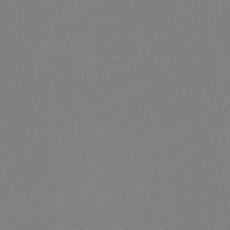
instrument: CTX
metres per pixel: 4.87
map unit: eHb
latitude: -31.1998
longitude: 66.7463
